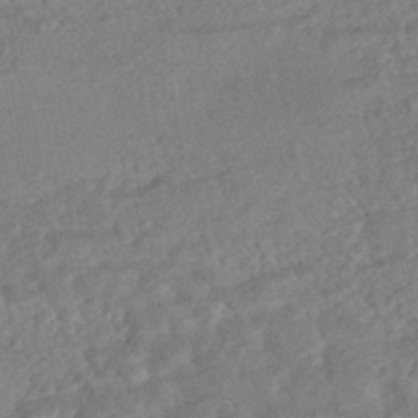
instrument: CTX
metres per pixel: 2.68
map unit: HNhu
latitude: -45.1809
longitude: 100.2550
